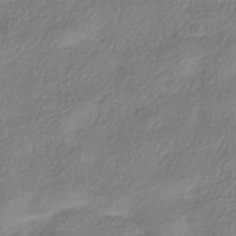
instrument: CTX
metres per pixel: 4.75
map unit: HNhu
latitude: -40.5007
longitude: 102.1228
